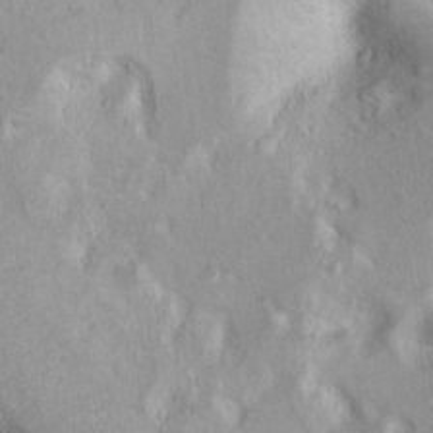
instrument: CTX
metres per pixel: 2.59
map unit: Ht
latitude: 9.1970
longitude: -31.6694
